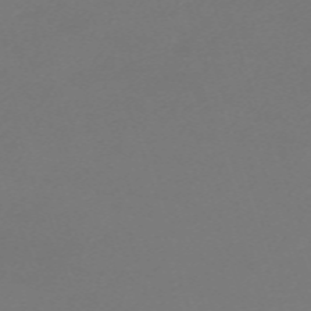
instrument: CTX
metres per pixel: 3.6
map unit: eHh
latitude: -62.5573
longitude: 53.1242
